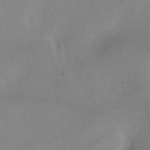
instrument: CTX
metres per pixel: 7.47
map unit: ANa
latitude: -37.2565
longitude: 94.6329
